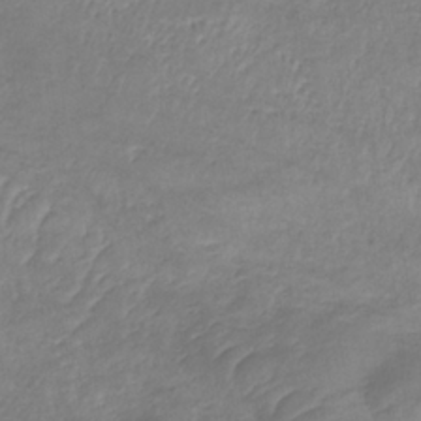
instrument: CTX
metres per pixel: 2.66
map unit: lHb
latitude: -34.0850
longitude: 72.2172
